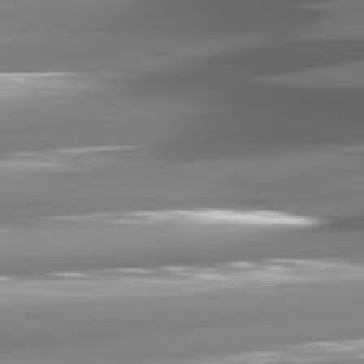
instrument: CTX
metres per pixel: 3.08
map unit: lApd
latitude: 81.0080
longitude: -144.2522
